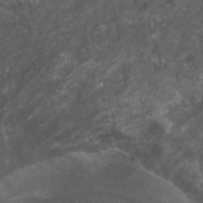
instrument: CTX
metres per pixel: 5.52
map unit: HNhu
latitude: 1.5749
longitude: 4.0472
